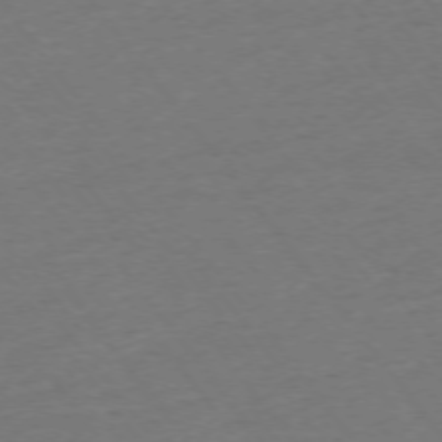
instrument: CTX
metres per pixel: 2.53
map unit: Ap
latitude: -75.0676
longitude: -84.4601
